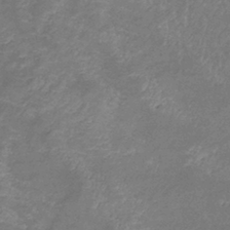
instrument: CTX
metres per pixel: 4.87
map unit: eHb
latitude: -39.0109
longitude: 75.6155
